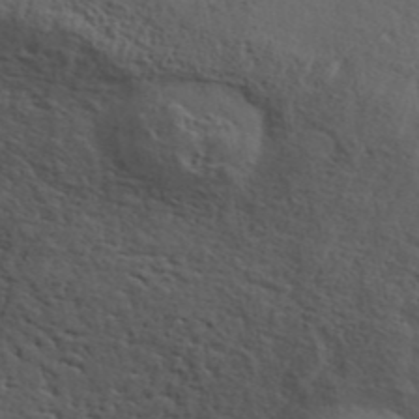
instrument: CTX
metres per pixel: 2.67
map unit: ANa
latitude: 41.9528
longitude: 54.6330
